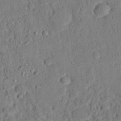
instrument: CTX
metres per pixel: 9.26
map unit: eHh
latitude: 25.8772
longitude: -78.9136
